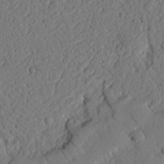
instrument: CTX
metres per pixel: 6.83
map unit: Nhu
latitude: 20.8002
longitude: -77.5560
